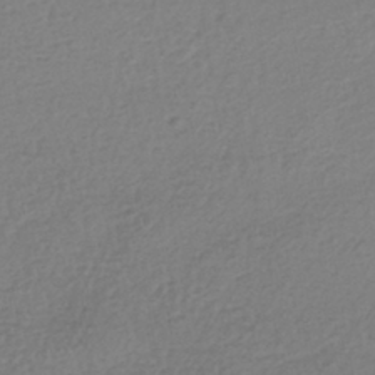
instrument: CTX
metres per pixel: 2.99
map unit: HNhu
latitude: -42.7274
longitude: 97.3132
